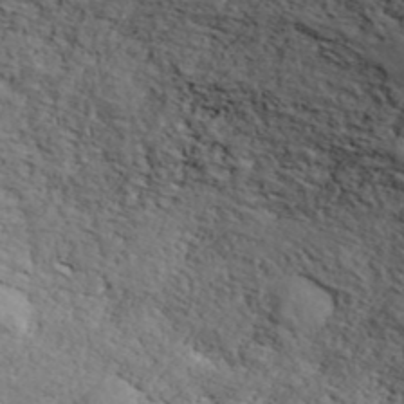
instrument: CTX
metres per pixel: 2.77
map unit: ANa
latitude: 42.6302
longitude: 53.1242
